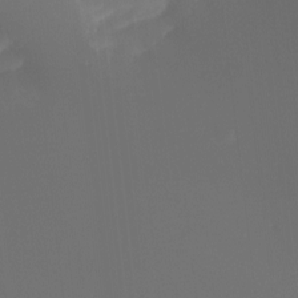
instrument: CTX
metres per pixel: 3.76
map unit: Htu
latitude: -12.9164
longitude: -48.7624
